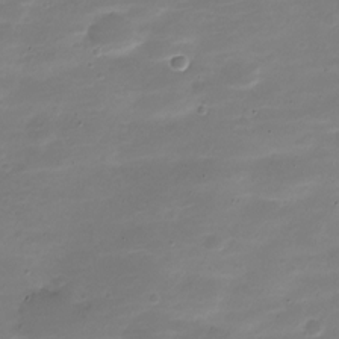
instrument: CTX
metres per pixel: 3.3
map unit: Nve
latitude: -21.5777
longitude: 104.4629
